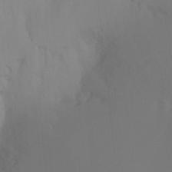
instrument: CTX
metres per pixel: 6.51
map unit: Ht
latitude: -16.3307
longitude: -49.2915
